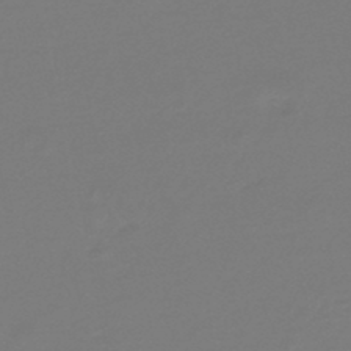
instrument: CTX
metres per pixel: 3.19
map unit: eHb
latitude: -46.3495
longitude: 88.4440
